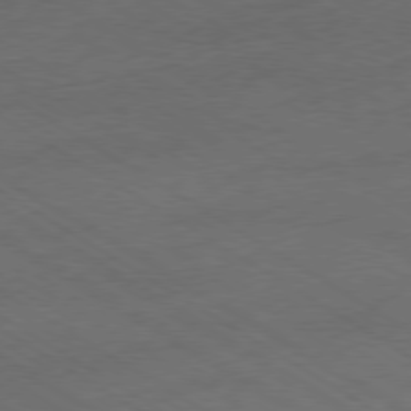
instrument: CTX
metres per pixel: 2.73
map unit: Ap
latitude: -79.8233
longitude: -52.1578
